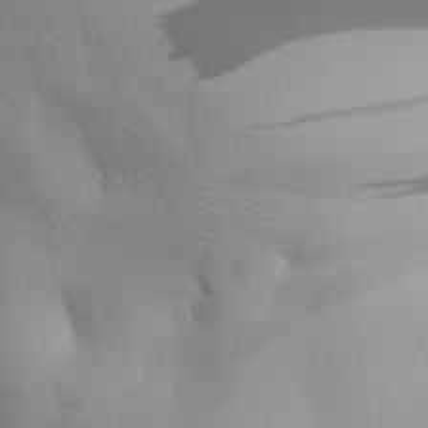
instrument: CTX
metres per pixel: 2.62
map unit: Aa
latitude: 25.8016
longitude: -144.1578
